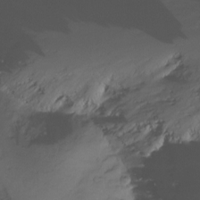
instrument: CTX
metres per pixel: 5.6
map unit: Nhu
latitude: -13.1620
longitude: -51.4804
